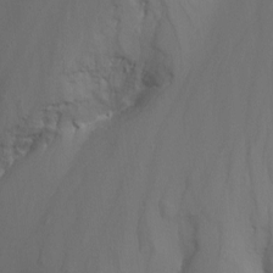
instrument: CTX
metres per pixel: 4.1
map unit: Nhu
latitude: -8.2172
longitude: -79.0648
